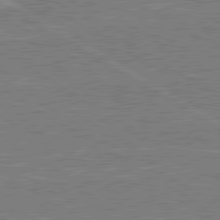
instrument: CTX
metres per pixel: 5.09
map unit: lApd
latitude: 80.6490
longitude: 169.8611
